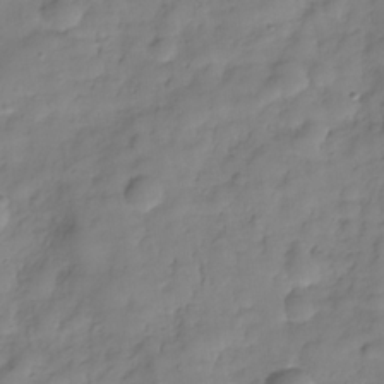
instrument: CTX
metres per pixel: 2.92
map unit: Hve
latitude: -29.5399
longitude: 93.8233
